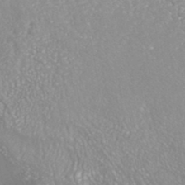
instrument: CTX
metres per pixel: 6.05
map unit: HNhu
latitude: -47.1620
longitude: 97.0676
